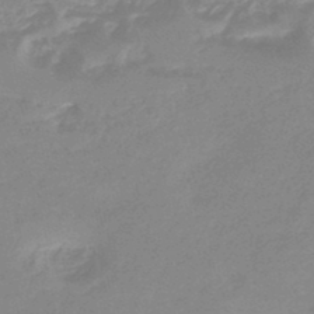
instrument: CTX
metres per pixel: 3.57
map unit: eHb
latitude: -44.9164
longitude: 85.3509
